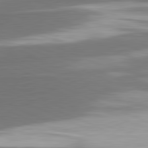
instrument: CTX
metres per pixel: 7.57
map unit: lApd
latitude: 81.6316
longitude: 173.9556
